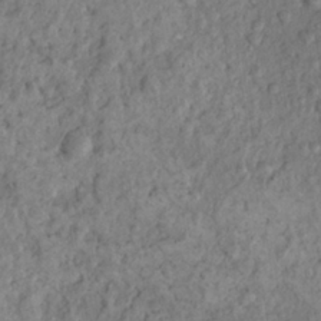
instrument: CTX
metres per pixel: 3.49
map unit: Hto
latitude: 15.1970
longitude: -30.2145
